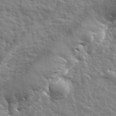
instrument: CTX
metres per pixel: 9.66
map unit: lHvf
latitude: 34.2333
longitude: -81.3859
